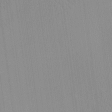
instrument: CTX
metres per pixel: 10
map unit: Aa
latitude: 24.9891
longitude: -137.3671
